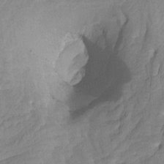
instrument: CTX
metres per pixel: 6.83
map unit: Htu
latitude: -3.7288
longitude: -73.9717
